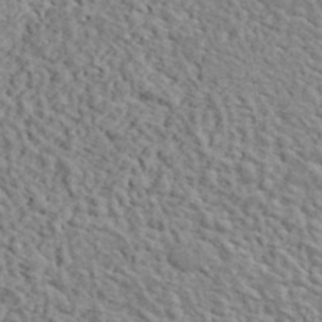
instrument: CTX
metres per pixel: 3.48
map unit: lHvf
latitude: 38.0444
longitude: -88.2901
